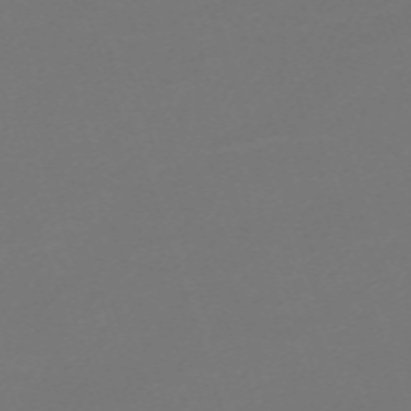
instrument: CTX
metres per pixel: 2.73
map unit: eHh
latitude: -63.6910
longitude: 49.5966
